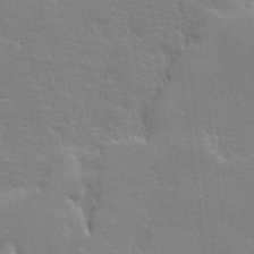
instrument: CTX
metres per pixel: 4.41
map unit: lHvf
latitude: 24.5167
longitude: 143.7477
